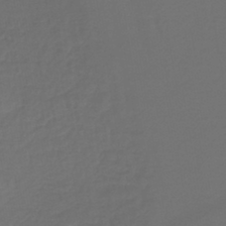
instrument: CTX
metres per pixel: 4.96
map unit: lHb
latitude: -43.3698
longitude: 65.8612
